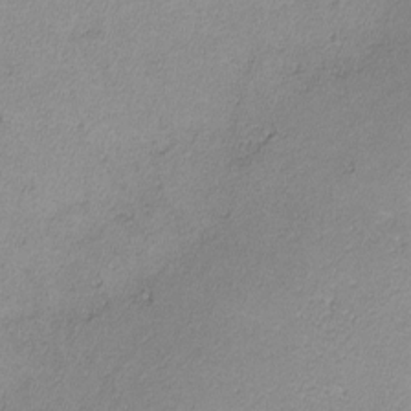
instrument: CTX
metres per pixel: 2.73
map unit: lHvf
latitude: -13.3132
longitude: -102.2711
